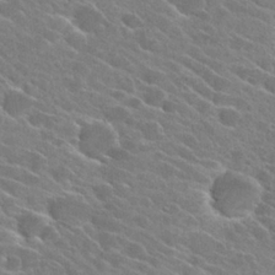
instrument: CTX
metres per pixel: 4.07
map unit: Hto
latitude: 26.1200
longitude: -42.4412
